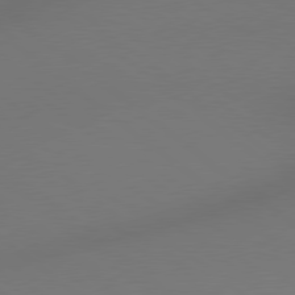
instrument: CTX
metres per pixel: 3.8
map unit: lApd
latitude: 78.9703
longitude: 175.1431
